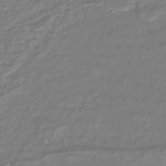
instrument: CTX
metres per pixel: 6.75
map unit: lHb
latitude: -42.9352
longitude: 77.4454
